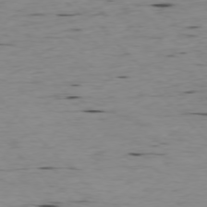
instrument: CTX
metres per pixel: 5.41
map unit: Ap
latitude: -76.6896
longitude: -89.7639
